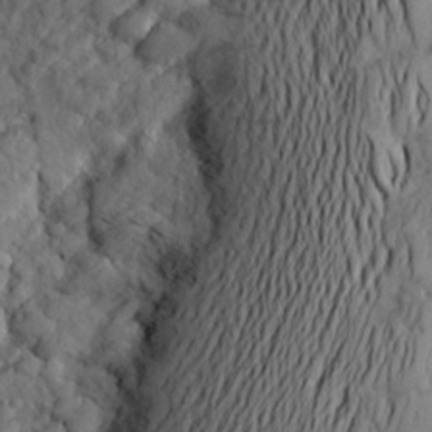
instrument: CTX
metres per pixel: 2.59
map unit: Aa
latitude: 23.8961
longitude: -147.1970
